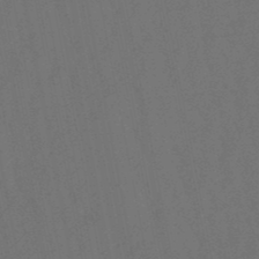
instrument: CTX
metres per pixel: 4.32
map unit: lHb
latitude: -47.9556
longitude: 80.5007
